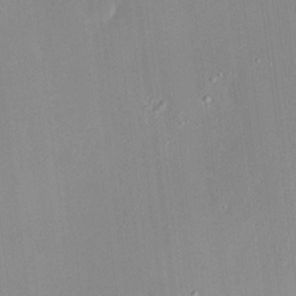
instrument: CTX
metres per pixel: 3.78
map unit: HNhu
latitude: 7.1025
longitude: 7.6344
